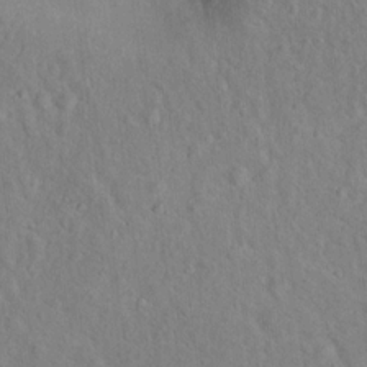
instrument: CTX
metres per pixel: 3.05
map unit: Nhu
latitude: 16.1200
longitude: -30.8569
